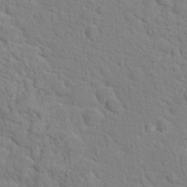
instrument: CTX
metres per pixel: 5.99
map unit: Hto
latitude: 18.1955
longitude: -34.8947
